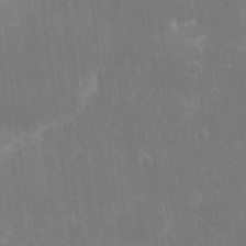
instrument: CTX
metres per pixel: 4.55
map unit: eHh
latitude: 8.9892
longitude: -71.6127
